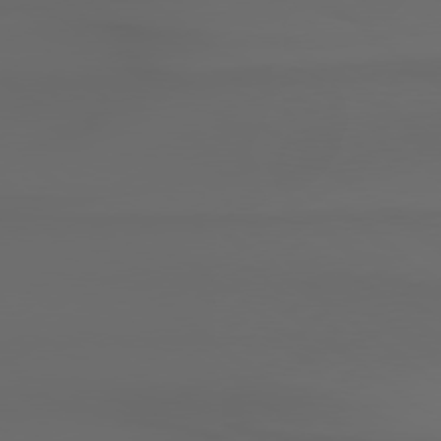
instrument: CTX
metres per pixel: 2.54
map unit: Hpe
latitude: 78.5357
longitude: -134.7435
